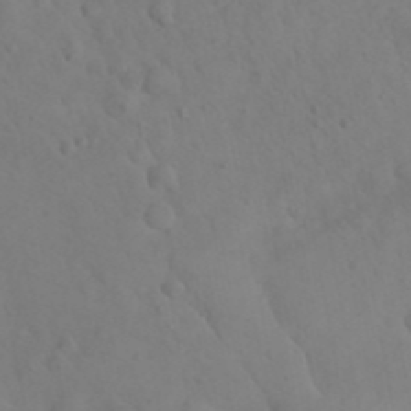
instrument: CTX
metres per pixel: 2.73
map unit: eHh
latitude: 25.4993
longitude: -66.6490
